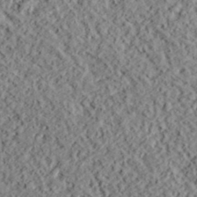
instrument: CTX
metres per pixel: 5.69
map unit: lHvf
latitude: 38.7435
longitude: -88.4979
